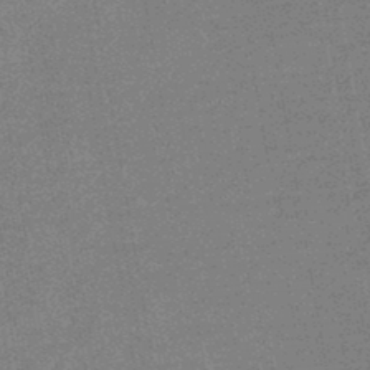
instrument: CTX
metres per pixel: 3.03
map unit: eHb
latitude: -44.8786
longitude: 86.9542
